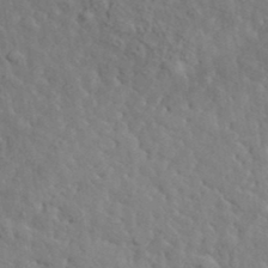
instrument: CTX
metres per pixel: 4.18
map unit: lHvf
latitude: 36.8002
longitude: -87.3293
